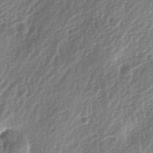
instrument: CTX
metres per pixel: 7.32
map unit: lAa
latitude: -3.8989
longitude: -128.7624
